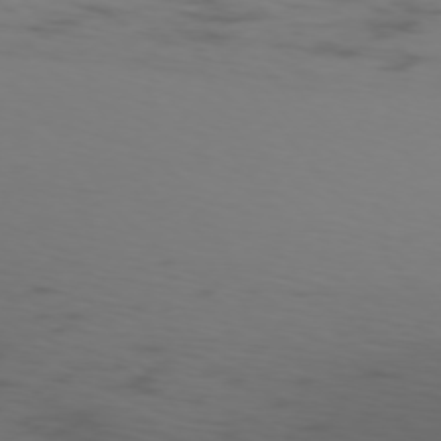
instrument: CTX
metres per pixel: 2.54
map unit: Ap
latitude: -75.8234
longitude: -67.5371
